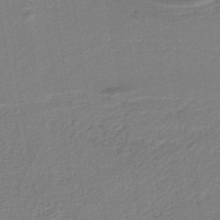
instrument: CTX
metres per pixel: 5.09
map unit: lHb
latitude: -37.6721
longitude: 56.8219
